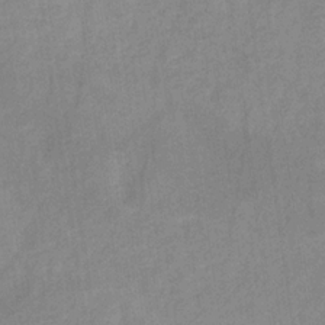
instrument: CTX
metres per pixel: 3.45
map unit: HNb
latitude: -31.5210
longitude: 63.3320
